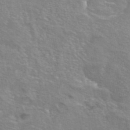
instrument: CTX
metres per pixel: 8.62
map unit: eAb
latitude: 44.9702
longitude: 106.5385
